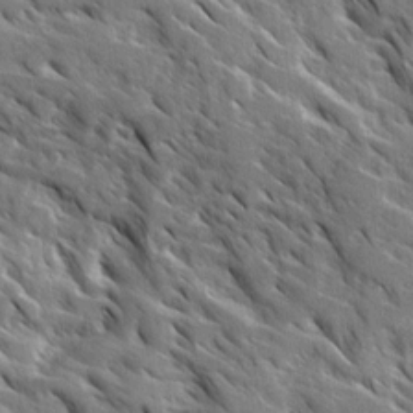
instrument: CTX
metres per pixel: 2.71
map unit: Ave
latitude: 16.8947
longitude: -130.6113
